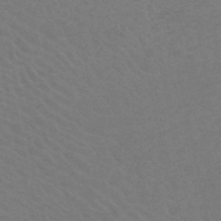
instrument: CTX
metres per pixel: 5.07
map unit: HNb
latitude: -52.8219
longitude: -51.3103
